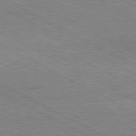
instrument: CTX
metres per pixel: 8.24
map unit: Hpe
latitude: -81.1242
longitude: 20.4251
